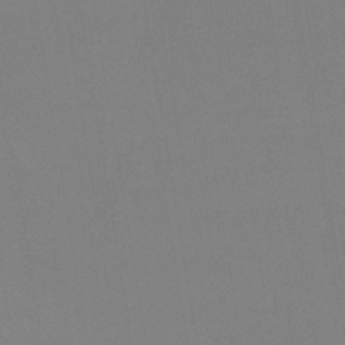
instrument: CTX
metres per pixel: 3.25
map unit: lHb
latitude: -49.3510
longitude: 67.8422
